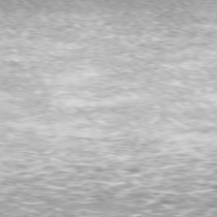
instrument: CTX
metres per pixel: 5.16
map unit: Hpe
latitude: -78.1228
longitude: 15.6722
